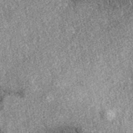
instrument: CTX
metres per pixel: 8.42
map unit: eAb
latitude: 38.4412
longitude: 108.4629
